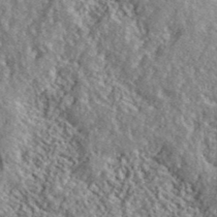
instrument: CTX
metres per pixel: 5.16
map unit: lHvf
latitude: 40.6868
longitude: -88.4601
